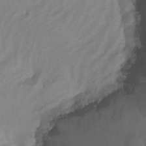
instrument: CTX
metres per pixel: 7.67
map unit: Nhu
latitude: -15.3510
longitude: -53.6316
